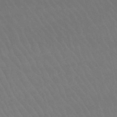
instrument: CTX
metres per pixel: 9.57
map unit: lHb
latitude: -46.7652
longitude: 77.3321
